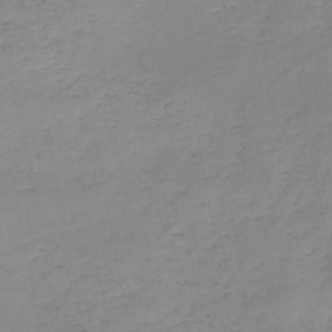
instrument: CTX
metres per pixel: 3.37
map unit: HNb
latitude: -46.0472
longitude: -43.7450
